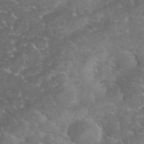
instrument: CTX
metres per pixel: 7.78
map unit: eHh
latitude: 35.2914
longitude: -64.6679
